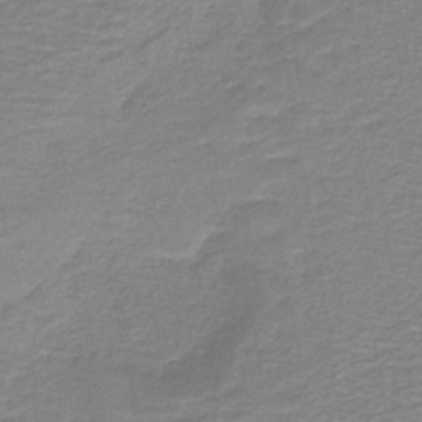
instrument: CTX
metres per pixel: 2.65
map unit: lHb
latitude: -40.6707
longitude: 53.5399
